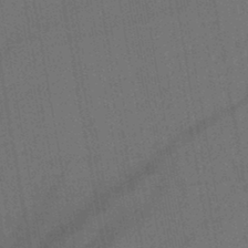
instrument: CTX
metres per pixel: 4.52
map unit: lHb
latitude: -43.8989
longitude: 63.1620
